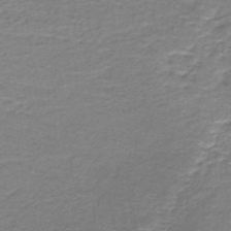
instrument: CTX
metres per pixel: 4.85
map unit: HNb
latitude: -44.6896
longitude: 52.6896
